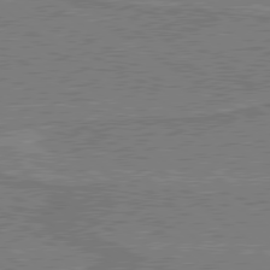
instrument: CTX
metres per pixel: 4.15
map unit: lApd
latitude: 79.6505
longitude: 170.3495
